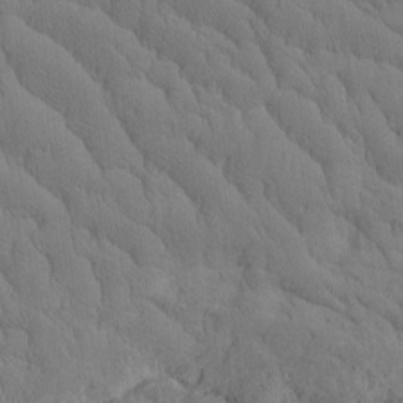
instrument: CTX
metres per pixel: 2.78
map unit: Htu
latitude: -3.2186
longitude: 172.5196
